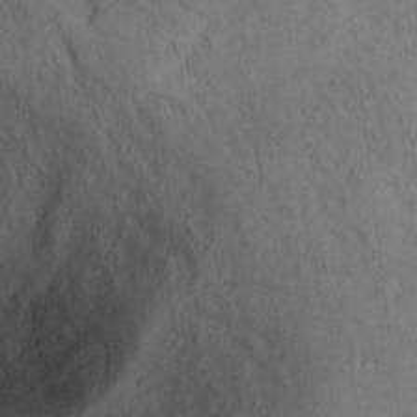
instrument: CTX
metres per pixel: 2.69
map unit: Ht
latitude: 14.9703
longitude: -37.5371
